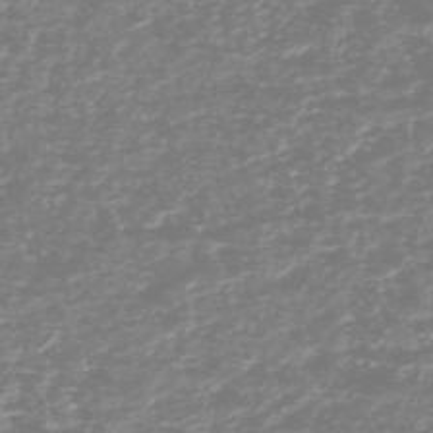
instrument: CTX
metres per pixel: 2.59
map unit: HNhu
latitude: -48.7463
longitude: 29.2565
